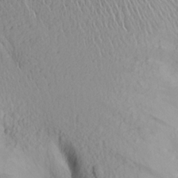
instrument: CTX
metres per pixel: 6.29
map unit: Aa
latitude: 19.9717
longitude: -146.5546
